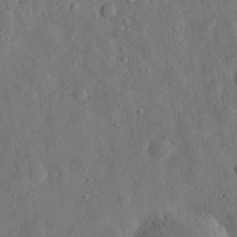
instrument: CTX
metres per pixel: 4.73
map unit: eHh
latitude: 31.1592
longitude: -74.2145
